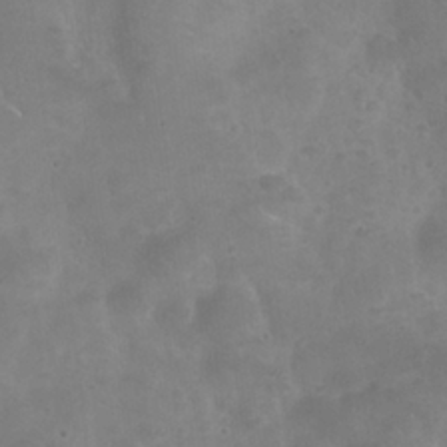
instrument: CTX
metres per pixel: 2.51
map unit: Nhu
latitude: 25.3292
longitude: -52.5924
